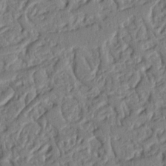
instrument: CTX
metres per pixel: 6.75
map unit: Nhu
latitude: 18.8380
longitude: -78.2523
